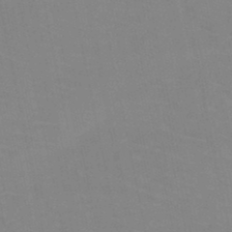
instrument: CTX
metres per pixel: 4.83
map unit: HNb
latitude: -46.7274
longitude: -47.3293
